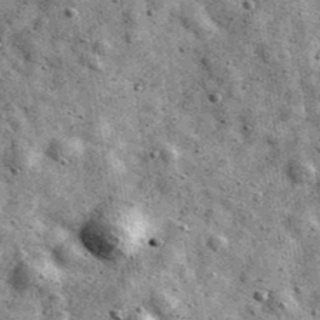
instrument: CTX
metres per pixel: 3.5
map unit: Ave
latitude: 40.4223
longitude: -106.8947
